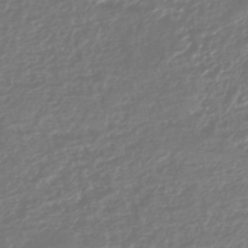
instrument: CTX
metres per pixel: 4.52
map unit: HNhu
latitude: -45.2565
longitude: 99.0108
